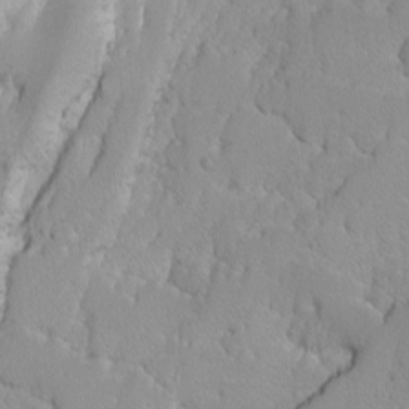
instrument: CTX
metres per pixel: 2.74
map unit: Ave
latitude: -9.5777
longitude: -116.9136
